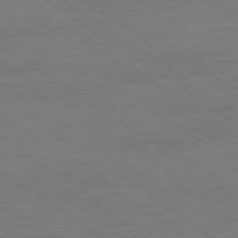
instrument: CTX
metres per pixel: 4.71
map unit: Ap
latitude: -79.4076
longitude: -82.4412
